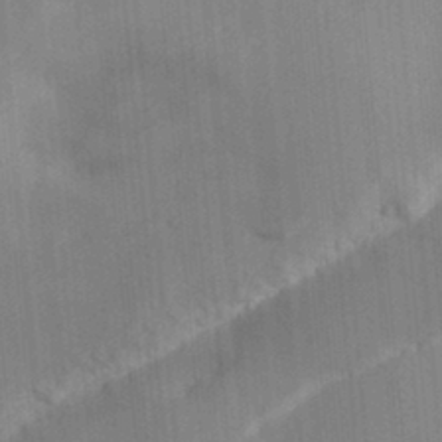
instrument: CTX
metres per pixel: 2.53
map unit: Hve
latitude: 31.4616
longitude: 148.8408
